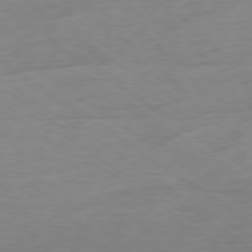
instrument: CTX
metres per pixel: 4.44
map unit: Ap
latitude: -78.4818
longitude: -59.3860
